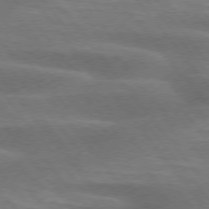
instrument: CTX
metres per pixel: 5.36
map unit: lApd
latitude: 75.1025
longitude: -58.7435
